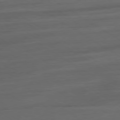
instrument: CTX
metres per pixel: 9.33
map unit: Ap
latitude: -79.7477
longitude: -54.2900
